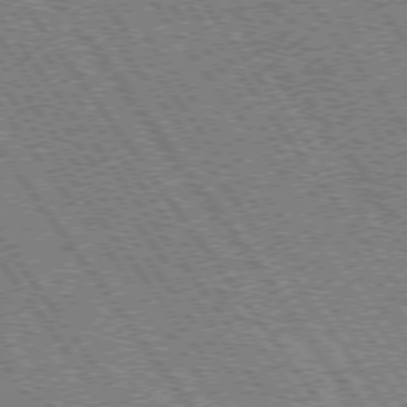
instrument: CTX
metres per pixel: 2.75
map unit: Hpe
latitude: 73.6127
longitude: -142.5168
